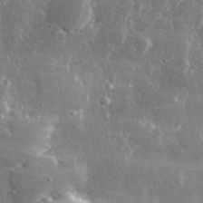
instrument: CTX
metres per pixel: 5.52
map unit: lHvf
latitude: 31.6883
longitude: -91.1592
